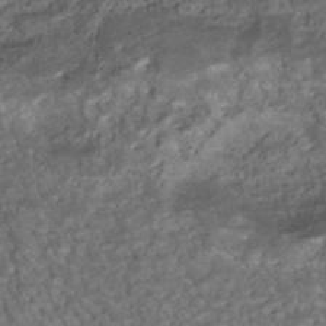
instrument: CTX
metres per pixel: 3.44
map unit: ANa
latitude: -41.0864
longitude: 105.4265
